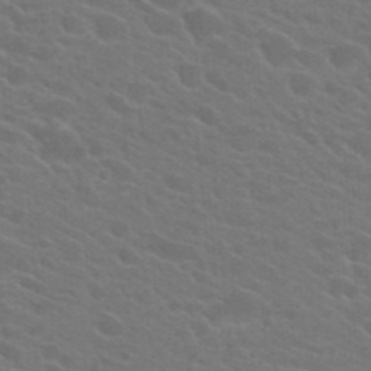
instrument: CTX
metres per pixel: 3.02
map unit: Hto
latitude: 23.6316
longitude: -36.6302
